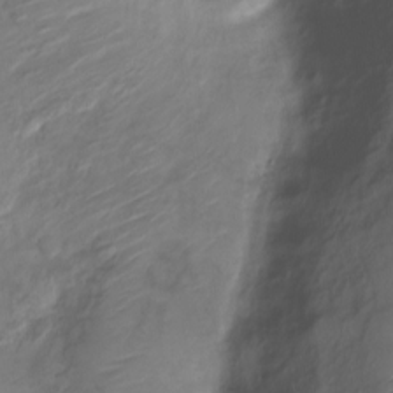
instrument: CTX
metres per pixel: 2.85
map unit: Nve
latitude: -17.8423
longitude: 106.9920
